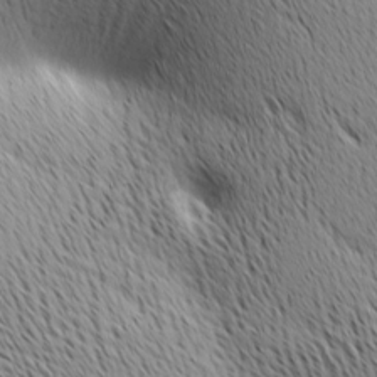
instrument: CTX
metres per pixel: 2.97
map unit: Ave
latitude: 10.7435
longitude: -107.4993
